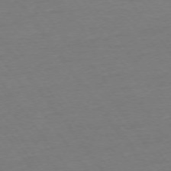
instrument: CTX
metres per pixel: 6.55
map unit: Ap
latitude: -75.1243
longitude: -83.7449
